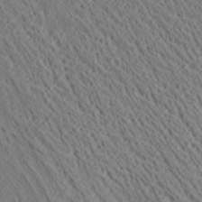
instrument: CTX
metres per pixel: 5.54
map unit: Aa
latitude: 21.5560
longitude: -139.8394
